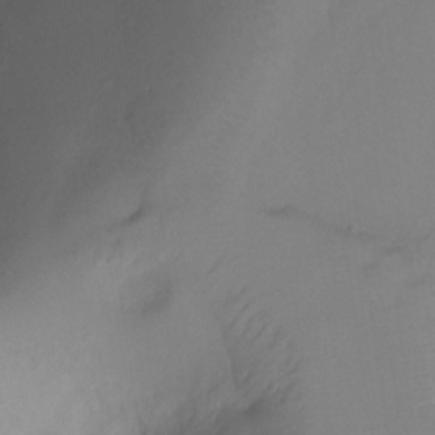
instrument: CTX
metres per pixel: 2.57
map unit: Ht
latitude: -6.7274
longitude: -27.5749
